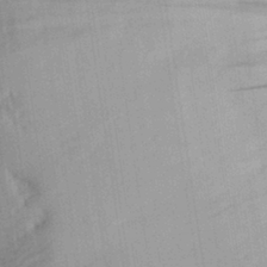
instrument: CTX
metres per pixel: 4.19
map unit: eHh
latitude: 30.1767
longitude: -74.2523
